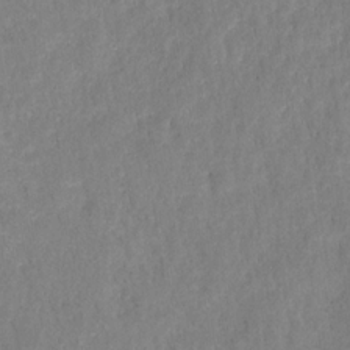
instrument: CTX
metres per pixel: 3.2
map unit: HNhu
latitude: -28.0472
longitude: 74.0661
